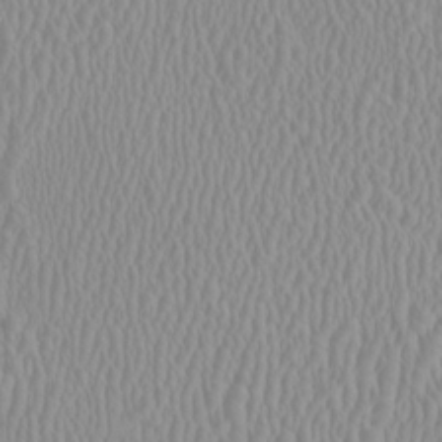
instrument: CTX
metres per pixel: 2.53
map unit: HNhu
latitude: -1.0109
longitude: 1.3699
